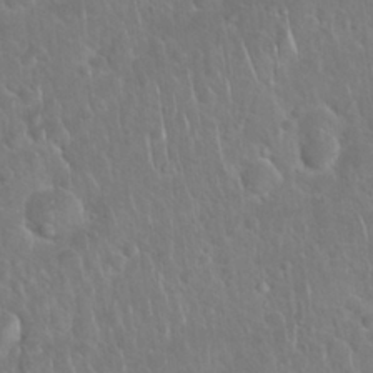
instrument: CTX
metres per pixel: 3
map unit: Nhu
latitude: 27.4804
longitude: -62.4412
